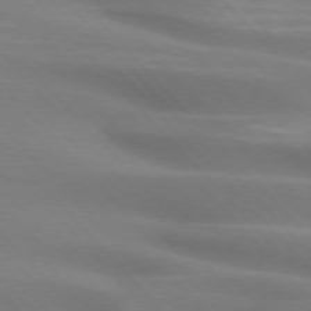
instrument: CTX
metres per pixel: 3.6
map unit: lApd
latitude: 75.1025
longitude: -61.3481
